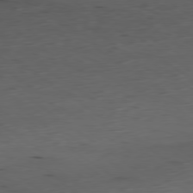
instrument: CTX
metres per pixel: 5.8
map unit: Ap
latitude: -79.6344
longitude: -58.5735
